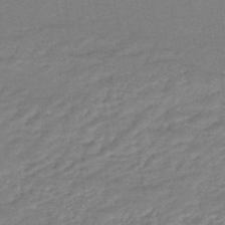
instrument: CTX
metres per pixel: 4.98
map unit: HNhu
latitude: -45.9178
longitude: 90.9353
